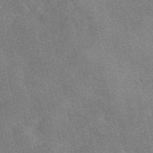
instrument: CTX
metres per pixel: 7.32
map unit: eAb
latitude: 49.0836
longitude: 121.0675
